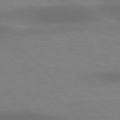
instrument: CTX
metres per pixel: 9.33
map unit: lApd
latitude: 76.8947
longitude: -59.0836
